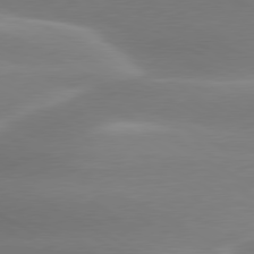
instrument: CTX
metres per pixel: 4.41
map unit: lApd
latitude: 79.4238
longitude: -115.7449
